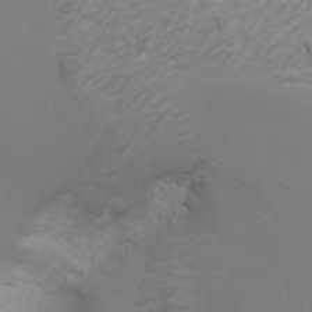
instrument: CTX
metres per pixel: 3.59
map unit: Nhu
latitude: -5.0864
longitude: -73.0837
